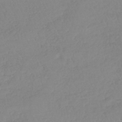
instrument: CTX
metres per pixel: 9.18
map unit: lHb
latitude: -41.5399
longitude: 71.4077
